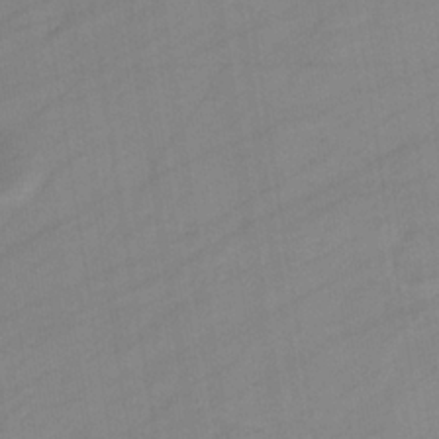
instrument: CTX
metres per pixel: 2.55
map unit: eHb
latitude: -34.1228
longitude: 72.8597
